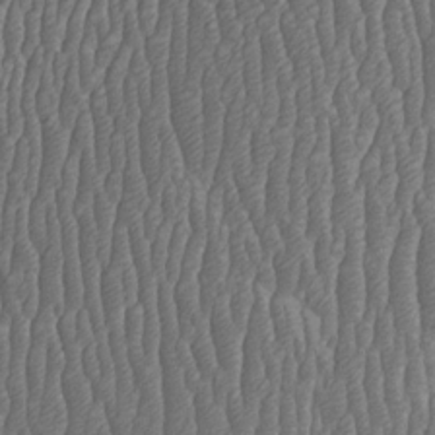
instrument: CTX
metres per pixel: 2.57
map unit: HNhu
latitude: -1.0865
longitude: 13.5210
